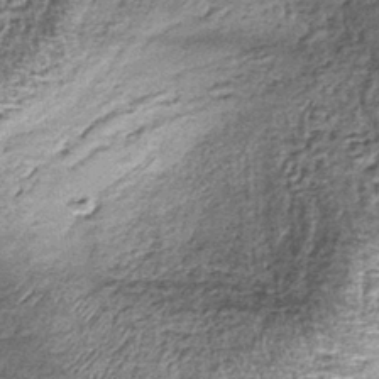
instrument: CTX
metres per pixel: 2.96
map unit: lHb
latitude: -38.1039
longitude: 67.8801
